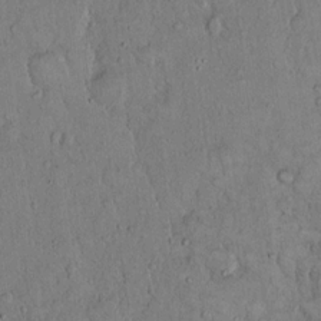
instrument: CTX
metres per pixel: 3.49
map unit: Hto
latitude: 14.9136
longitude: -57.4993
